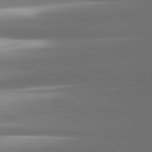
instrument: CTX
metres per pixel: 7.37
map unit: lApd
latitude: 81.0647
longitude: -139.1970
